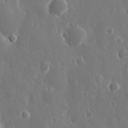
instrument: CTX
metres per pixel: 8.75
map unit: eHh
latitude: 12.4601
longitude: -73.2348
